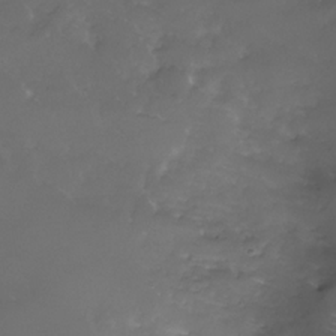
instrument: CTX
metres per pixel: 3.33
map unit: Nhe
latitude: -33.0865
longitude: -93.0647
